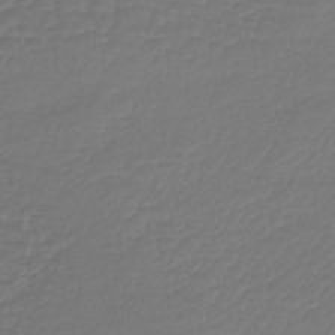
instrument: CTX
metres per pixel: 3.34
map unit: lHb
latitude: -43.3887
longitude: 78.1416
